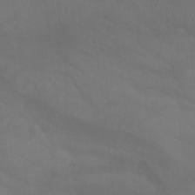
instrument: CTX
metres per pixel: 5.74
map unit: Aa
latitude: -7.9367
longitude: -78.2712
